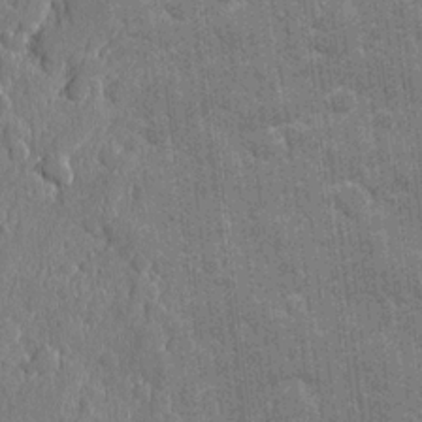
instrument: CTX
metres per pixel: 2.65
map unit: eHh
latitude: 6.9136
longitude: -74.6302
